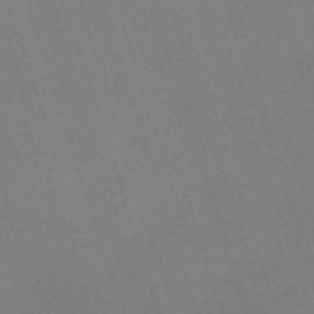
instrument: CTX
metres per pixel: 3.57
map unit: eHh
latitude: -62.5007
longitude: 50.4062
